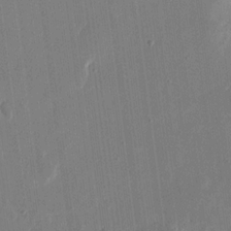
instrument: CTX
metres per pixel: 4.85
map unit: eHh
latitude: 15.7639
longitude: -69.7639
